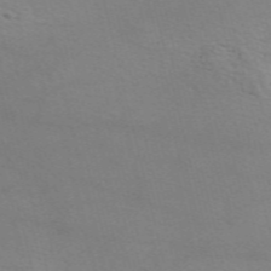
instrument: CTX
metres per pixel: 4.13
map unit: ANa
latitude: 51.4426
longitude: -71.1970
